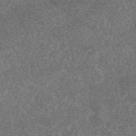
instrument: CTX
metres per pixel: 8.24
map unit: eAb
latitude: 47.9150
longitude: 108.7463
